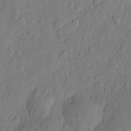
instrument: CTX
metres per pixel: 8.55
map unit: eHh
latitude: 6.6868
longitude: -75.0836
